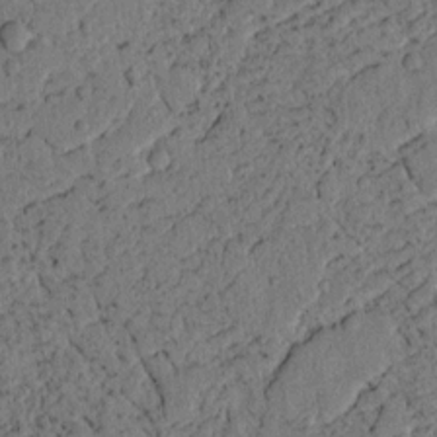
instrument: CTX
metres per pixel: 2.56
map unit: lAvf
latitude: 4.1767
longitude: 158.7274
